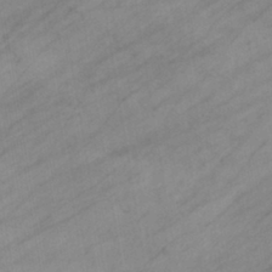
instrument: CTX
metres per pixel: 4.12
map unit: eHb
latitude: -39.3510
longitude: 81.8423
